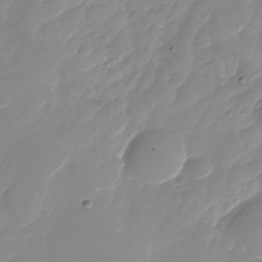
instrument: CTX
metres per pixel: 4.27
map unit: Nhu
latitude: -28.8030
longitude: -66.1199
